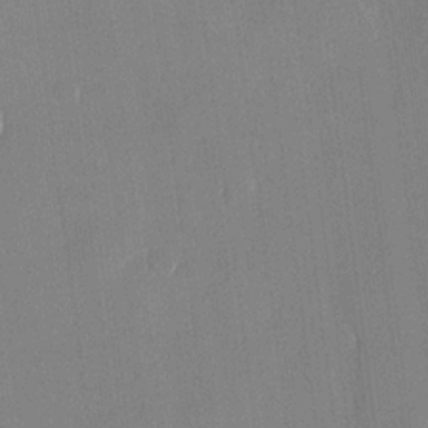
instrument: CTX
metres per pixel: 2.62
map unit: lHvf
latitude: 21.6883
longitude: 146.4818
